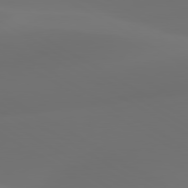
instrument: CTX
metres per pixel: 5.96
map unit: lApd
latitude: 80.4034
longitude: -85.4615
